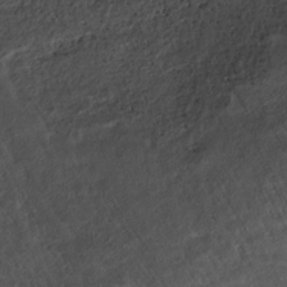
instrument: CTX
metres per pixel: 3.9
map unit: ANa
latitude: -38.7085
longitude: 97.5588
